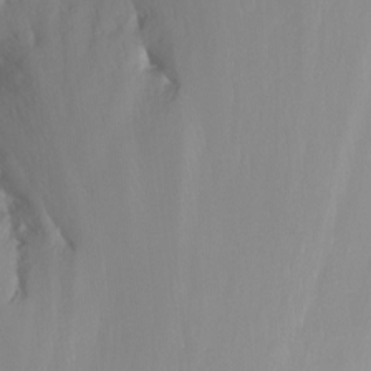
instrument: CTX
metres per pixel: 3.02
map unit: Nhu
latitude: -12.4440
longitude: -67.8583
